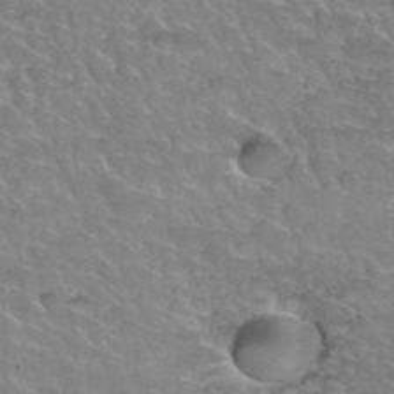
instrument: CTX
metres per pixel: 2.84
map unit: Hto
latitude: 35.9528
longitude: -45.2159
